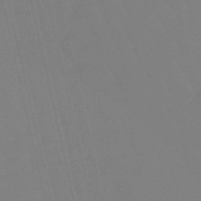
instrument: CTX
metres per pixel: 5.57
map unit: lHb
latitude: -49.1809
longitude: 76.0283
